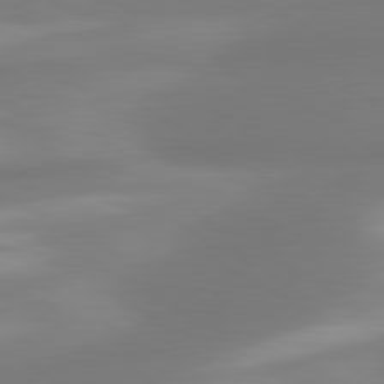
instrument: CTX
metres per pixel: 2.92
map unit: lApd
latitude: 80.4790
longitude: 174.9730
